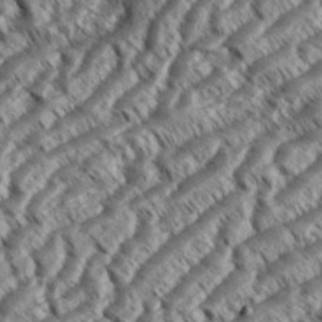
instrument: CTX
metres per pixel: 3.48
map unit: eHh
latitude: 36.3656
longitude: -138.2900
